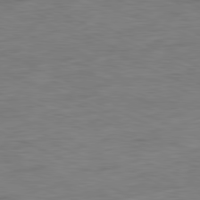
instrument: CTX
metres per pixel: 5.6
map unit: Ap
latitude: -81.6722
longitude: -75.4049
